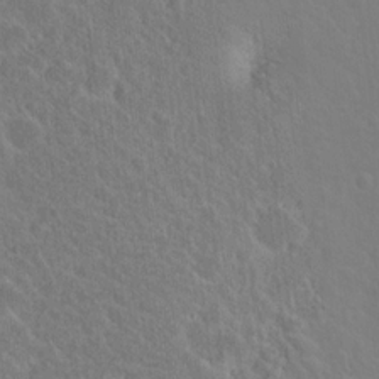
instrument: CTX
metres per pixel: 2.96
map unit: Hto
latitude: 18.3467
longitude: -39.8961
